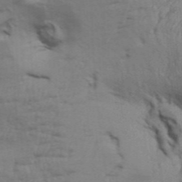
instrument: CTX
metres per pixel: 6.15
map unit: Aa
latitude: 32.7057
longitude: -135.7260
